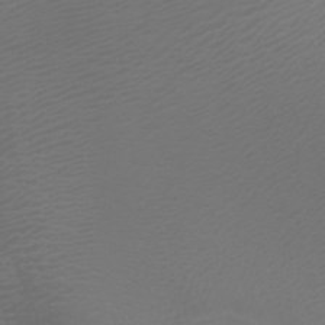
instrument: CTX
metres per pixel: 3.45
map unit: Htu
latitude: -0.6897
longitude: -76.6490
